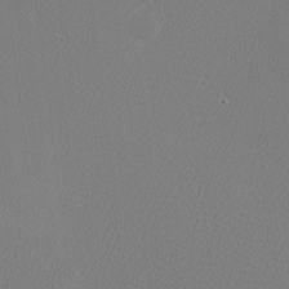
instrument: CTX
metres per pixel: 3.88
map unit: Nhu
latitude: 0.8380
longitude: -78.3090
